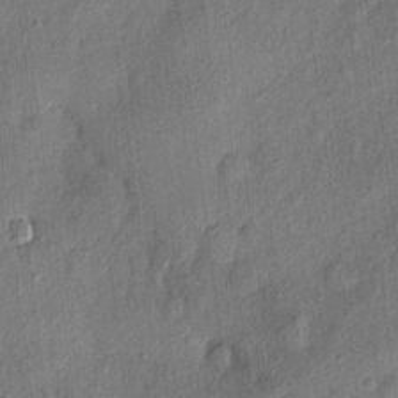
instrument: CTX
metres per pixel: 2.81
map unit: eHh
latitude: 4.1389
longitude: -74.5735
